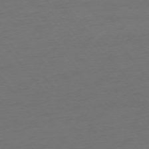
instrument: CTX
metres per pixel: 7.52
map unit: Ap
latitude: -74.9731
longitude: -70.8758
